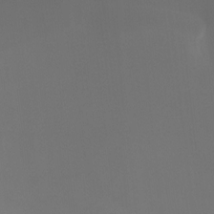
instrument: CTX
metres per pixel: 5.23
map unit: Ht
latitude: -8.4629
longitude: -33.3860
